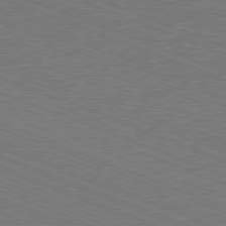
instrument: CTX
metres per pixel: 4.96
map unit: Ap
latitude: -80.8786
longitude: -74.1767
